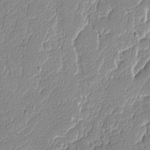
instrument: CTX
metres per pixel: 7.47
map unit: lAvf
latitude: -8.4062
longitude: -114.2900
